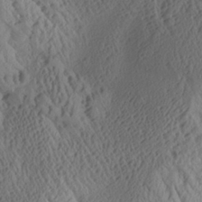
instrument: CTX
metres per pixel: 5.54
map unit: Aa
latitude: 26.9703
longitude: -133.6316
